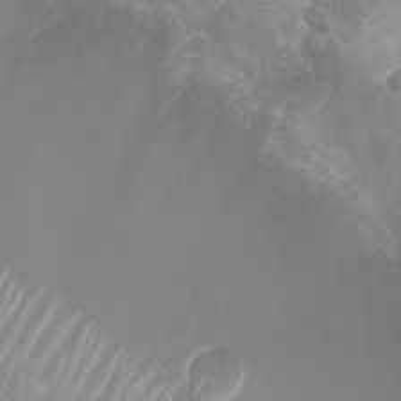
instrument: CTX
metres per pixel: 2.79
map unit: Nhu
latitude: 8.0255
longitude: -20.6869
